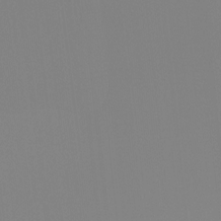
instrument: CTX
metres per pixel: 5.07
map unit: Hto
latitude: -8.1417
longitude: -52.2334
